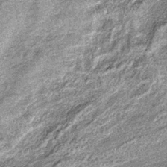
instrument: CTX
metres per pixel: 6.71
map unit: lHb
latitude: -36.7463
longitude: 66.9542
